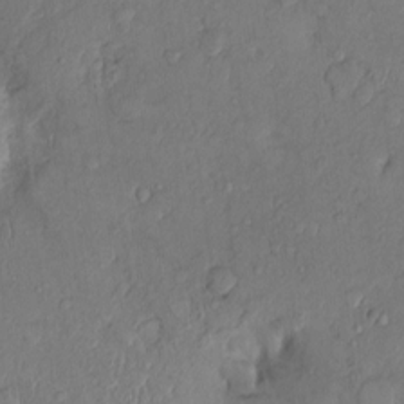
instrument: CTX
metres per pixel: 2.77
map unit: Nhu
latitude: 1.1592
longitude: -14.1200
